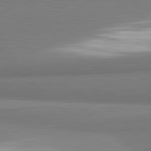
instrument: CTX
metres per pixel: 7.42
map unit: lApd
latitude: 81.8016
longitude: 165.3510
